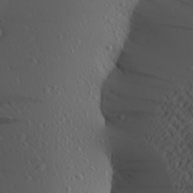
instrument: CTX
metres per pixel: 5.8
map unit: Aa
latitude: 25.0269
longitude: -144.6490
